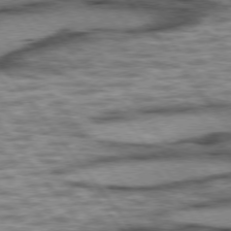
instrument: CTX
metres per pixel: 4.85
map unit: lApd
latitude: 75.6127
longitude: -48.3656
